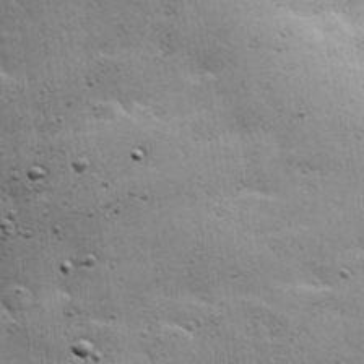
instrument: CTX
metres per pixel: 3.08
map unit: Hve
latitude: 23.8394
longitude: -96.4601
